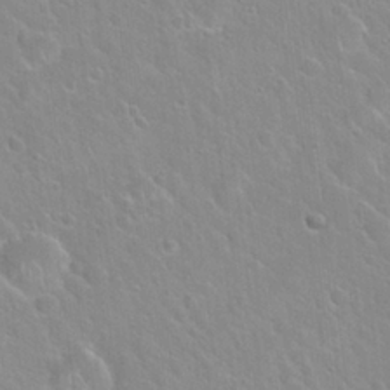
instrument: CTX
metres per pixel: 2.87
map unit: Hto
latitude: 22.2333
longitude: -52.3467
